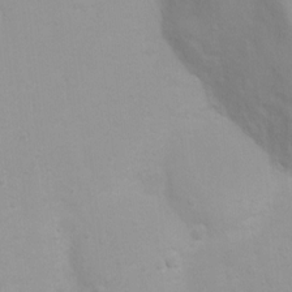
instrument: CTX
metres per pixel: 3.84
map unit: Ht
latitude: 3.6694
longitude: -22.4223
